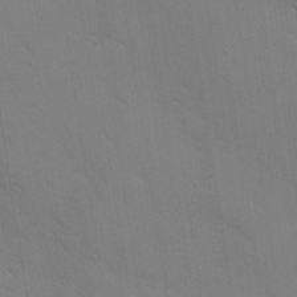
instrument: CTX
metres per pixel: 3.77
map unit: Ave
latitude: -0.8030
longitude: -112.4223
